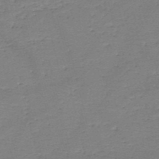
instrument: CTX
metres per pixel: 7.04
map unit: HNb
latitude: -49.6722
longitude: -41.9528
